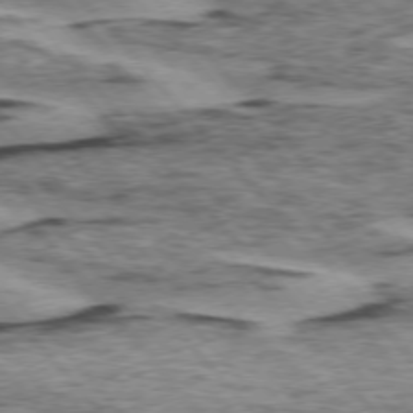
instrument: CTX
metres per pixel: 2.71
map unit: lApd
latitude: 75.0836
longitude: -78.1956
